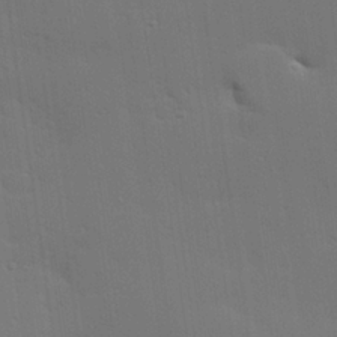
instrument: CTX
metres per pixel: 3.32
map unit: Hve
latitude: 26.5168
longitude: -91.5938
